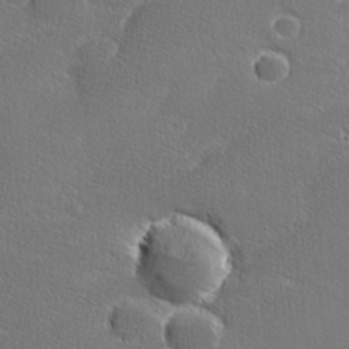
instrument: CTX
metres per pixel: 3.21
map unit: lHvf
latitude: 26.1578
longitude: 141.1620
